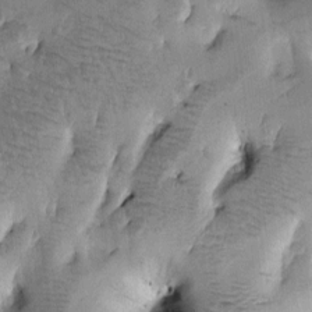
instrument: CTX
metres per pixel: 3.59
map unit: Htu
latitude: -0.6141
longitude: 171.8423
